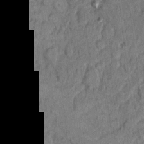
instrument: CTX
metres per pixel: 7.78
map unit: eHh
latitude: 8.5357
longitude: -63.7450
